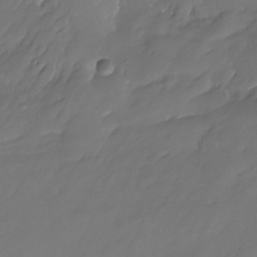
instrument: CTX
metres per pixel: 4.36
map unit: Nhu
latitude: -22.6141
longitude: -71.8394
